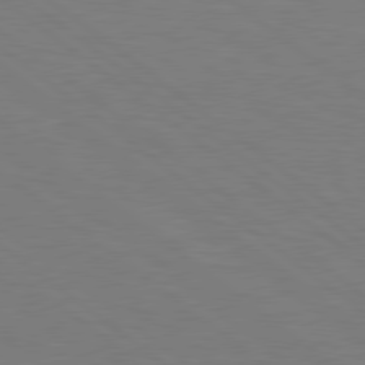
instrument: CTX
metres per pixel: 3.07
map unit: Hpe
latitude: 79.1781
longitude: -148.1956
